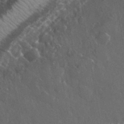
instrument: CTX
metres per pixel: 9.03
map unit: eHh
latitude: 33.6127
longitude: -62.5924
